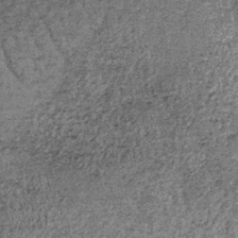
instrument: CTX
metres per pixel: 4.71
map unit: lHb
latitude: -39.2754
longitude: 66.7653
